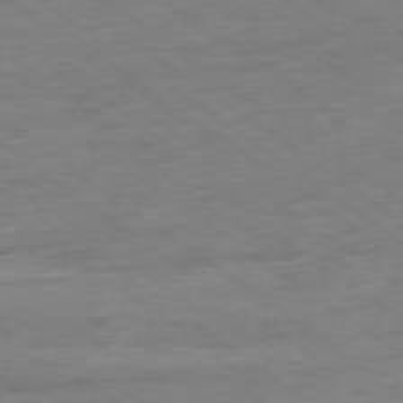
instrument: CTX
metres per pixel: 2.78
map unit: Ap
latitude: -80.1039
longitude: -80.5168
